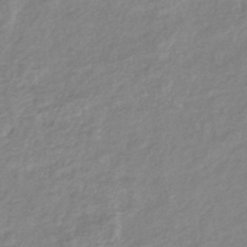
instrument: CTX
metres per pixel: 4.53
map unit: eHb
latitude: -40.3306
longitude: 81.6344
